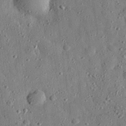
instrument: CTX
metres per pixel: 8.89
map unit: eHh
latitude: 27.6505
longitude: -77.7071
